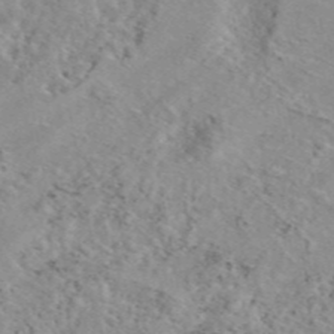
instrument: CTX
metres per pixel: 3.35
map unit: eAb
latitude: 45.4615
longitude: 112.3684
